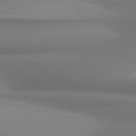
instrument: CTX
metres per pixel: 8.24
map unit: lApd
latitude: 80.8947
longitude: 178.7085
